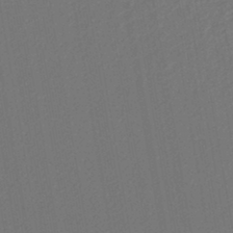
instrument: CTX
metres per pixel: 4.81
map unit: lHb
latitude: -43.0675
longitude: 68.1605
